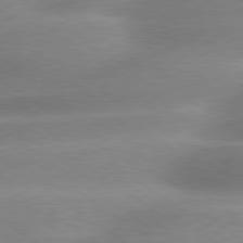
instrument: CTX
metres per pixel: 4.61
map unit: Hpe
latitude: 79.1403
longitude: -130.1011
